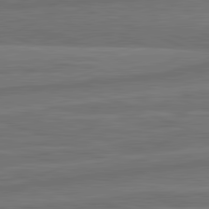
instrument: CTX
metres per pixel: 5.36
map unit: lApd
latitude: 81.9528
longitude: -171.9339
